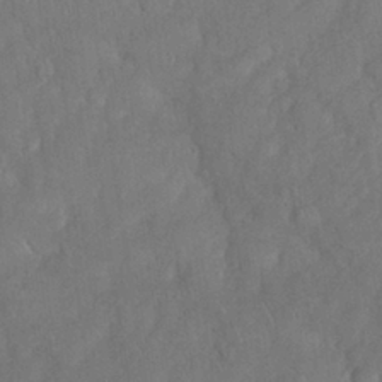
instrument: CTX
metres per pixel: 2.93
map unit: Nhu
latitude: 28.2144
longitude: -67.6505
